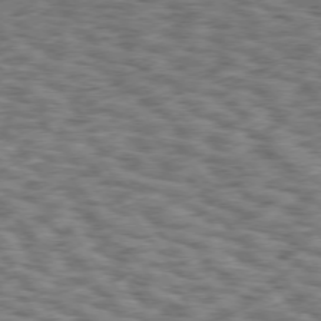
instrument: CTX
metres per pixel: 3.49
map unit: Hpe
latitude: 75.2537
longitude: -134.6868
